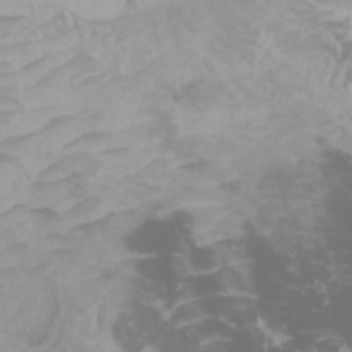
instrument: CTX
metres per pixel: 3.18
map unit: Htu
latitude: -0.5574
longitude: -77.1403
